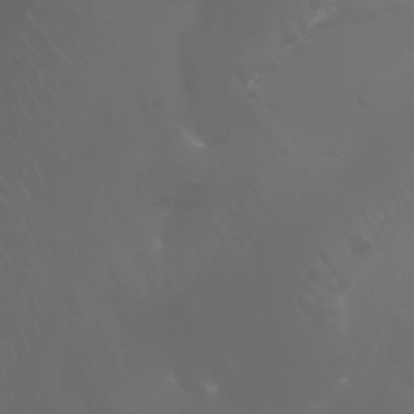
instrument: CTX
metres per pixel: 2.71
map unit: Nhu
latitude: -7.2943
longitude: -84.4790
